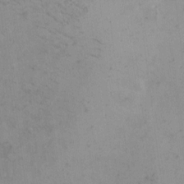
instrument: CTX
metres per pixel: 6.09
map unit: eHh
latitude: 8.1767
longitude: -62.9892
